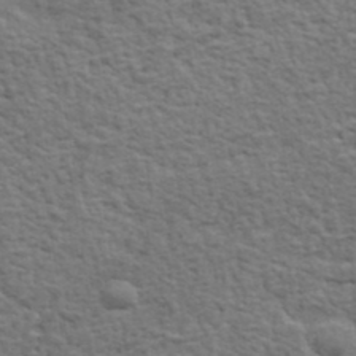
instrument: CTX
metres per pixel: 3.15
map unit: lHvf
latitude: 37.8395
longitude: -89.2537
